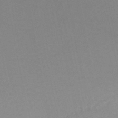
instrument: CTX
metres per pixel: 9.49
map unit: HNhu
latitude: -48.8219
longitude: 99.8044
